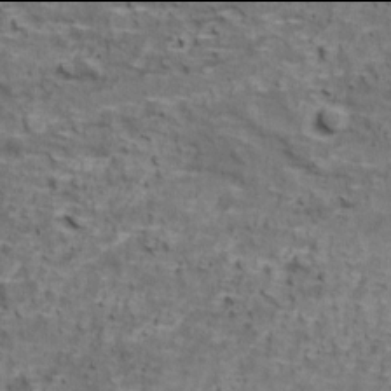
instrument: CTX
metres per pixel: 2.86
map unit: Ave
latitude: 17.9906
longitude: -134.0444
